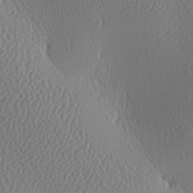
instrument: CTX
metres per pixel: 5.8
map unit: lAa
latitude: -9.1620
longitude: -128.2900
